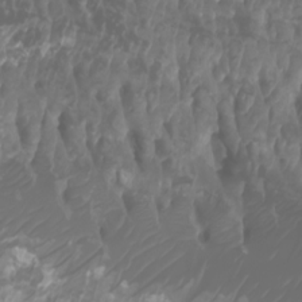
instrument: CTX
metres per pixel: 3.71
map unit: Nhu
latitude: -7.2187
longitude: -83.2914
